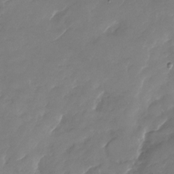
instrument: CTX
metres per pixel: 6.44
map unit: Nhu
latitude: -29.6344
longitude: -72.1956
